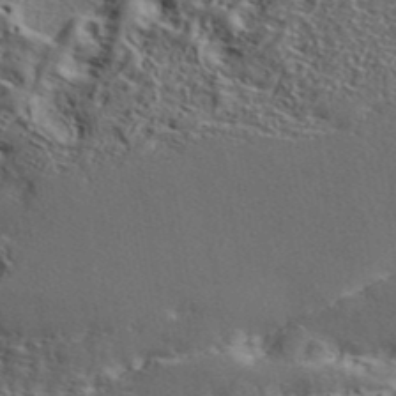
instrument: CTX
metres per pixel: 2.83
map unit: ANa
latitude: 42.4223
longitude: 55.7856
